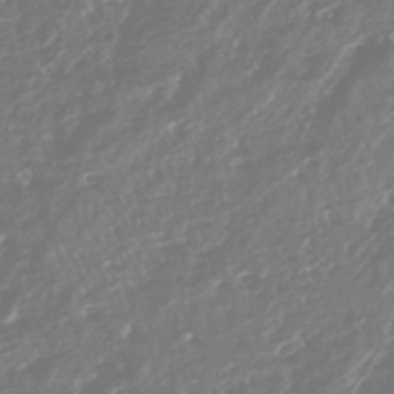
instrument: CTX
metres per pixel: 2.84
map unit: HNhu
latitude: -45.7856
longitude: 100.8974
